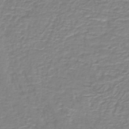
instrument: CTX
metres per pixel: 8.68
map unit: HNb
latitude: -46.8597
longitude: 52.3117
